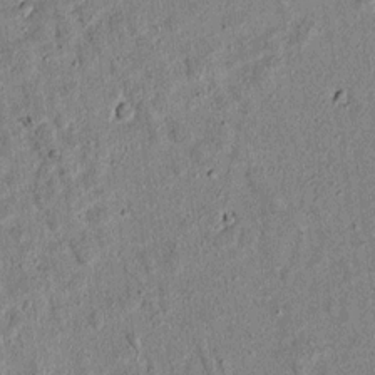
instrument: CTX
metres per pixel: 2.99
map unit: lAvf
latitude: 6.3278
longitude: 168.0661
